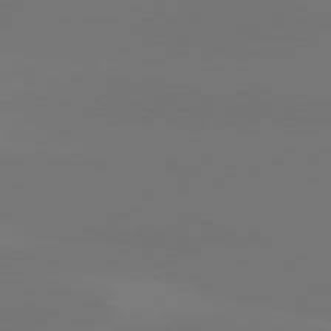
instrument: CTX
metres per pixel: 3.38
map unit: Hpe
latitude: 78.1200
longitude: -129.5182
